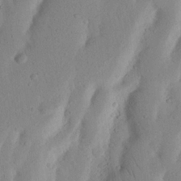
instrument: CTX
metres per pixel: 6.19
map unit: Nhu
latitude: 17.6505
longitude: -75.4993
